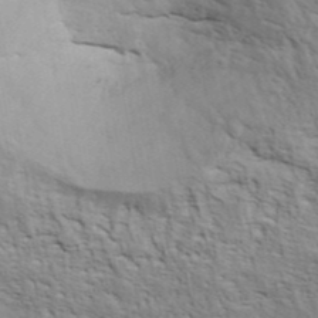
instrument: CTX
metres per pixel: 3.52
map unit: ANa
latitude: 42.3089
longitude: 54.7652
